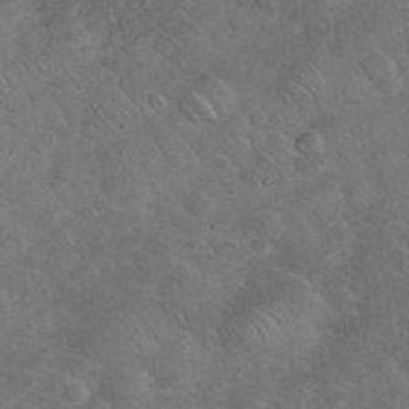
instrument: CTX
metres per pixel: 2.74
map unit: eHh
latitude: 36.5168
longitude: -66.2711
